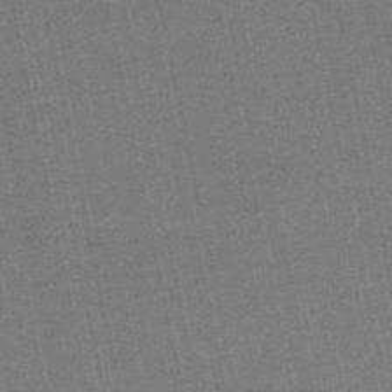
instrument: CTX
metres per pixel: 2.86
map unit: HNb
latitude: -48.8786
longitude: 59.8989
